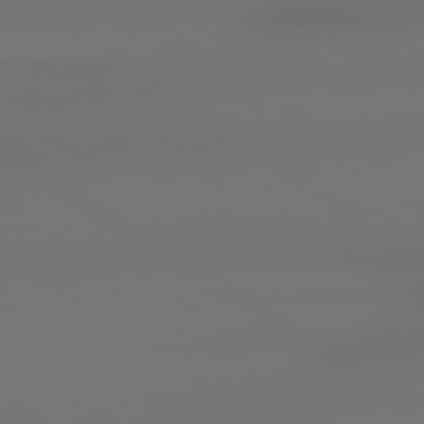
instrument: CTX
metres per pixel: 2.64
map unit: lApd
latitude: 79.2726
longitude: -137.8206
